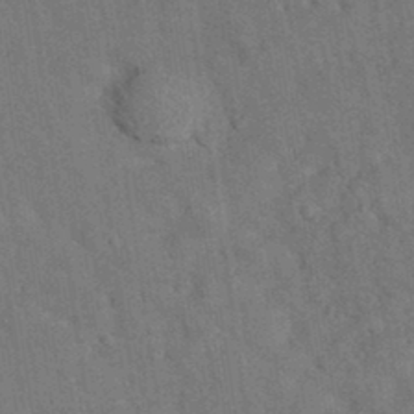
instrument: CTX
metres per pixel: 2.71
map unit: eAb
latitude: 34.4223
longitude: 110.1794
